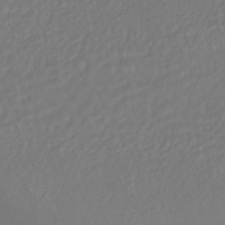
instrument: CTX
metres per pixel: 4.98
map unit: HNhu
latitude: -46.2739
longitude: 103.5021
